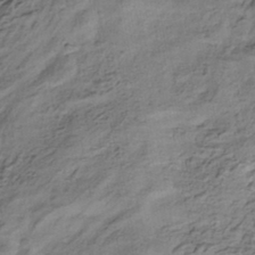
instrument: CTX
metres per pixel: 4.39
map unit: HNhu
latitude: -40.1983
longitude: 107.9178
